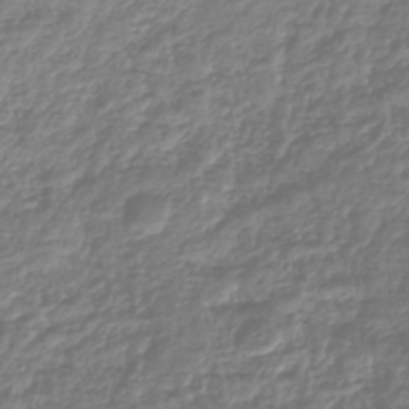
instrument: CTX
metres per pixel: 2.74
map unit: lHb
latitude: -42.8596
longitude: 72.0472
